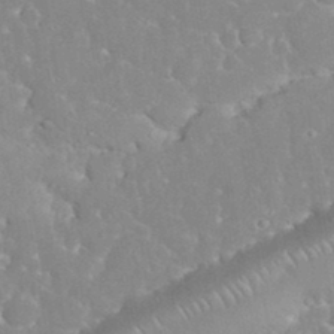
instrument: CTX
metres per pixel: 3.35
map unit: eHh
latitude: 35.0080
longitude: -63.9528
